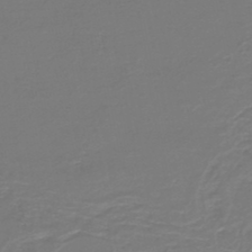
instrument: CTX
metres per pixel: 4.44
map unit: HNb
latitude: -47.2376
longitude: 52.7652
